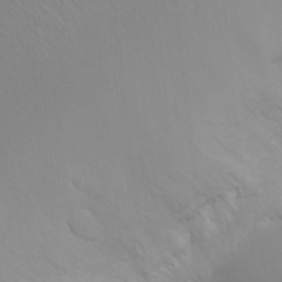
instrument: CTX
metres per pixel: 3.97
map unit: Ht
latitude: -2.0849
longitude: -16.1578
